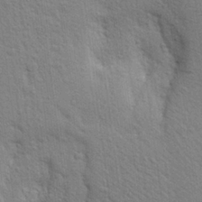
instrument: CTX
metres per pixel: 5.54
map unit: Aa
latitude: 24.4601
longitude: -147.1215
